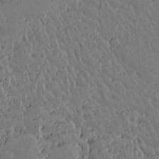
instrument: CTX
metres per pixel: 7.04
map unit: lAvf
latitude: 15.6127
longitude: -127.7261
